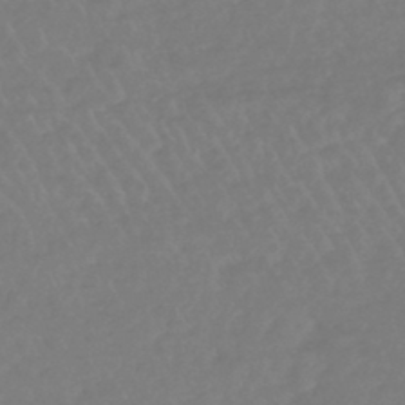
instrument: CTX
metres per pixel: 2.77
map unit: lHb
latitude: -45.1620
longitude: 71.0109
